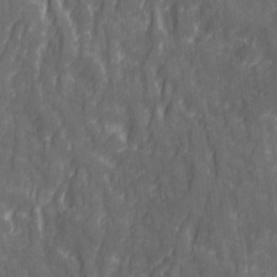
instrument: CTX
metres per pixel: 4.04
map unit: Ave
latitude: 20.4601
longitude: -133.8961
